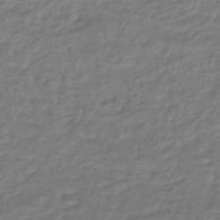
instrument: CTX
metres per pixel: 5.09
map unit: HNhu
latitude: -46.3117
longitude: 96.4062
